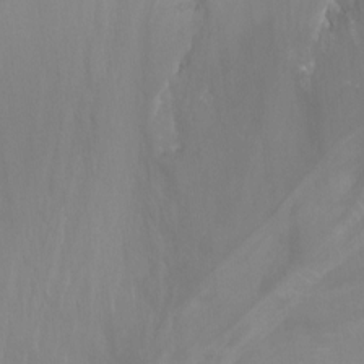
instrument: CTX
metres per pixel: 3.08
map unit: Nhu
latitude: -13.5966
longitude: -64.1389
